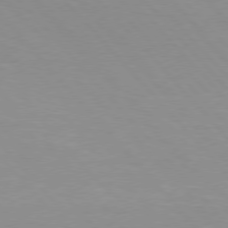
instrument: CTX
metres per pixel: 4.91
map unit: Hpe
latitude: 76.4601
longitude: -155.3859
